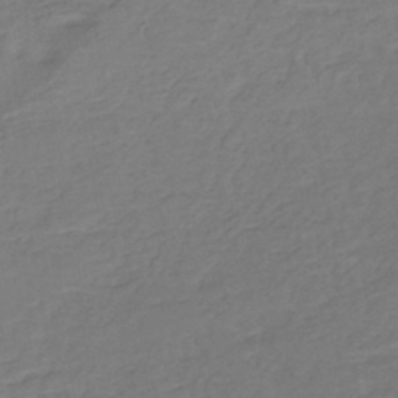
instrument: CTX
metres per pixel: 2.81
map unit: eHh
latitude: -43.9556
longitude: -29.5560
